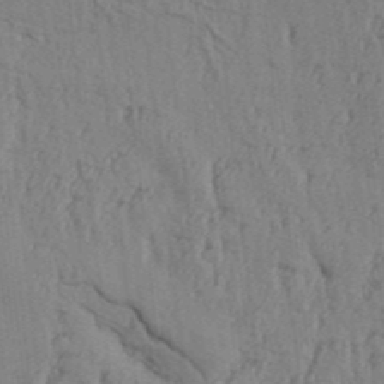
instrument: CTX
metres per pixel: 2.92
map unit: Aa
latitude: 32.7435
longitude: -135.4615
